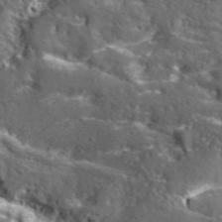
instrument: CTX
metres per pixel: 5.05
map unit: lHvf
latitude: 42.0255
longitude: -89.6505
